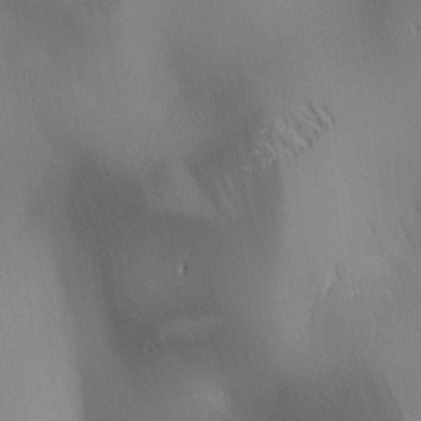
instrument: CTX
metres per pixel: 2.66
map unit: lAa
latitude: 2.0822
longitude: -116.7813
